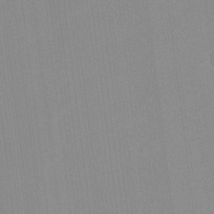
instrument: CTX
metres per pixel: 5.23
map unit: lHvf
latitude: -12.8408
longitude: -103.1970
